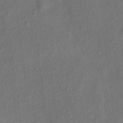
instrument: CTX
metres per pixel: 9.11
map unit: Ht
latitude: 13.9150
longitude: -40.1577
